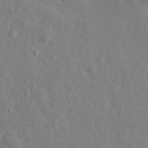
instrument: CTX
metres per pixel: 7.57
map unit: Htu
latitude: 1.8772
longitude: -178.9703
